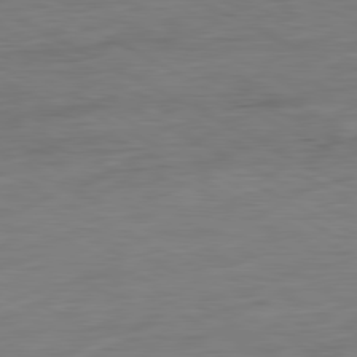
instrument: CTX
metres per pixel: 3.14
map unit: Ap
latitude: -81.4077
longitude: -77.8583
